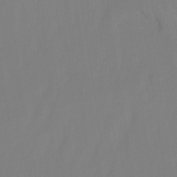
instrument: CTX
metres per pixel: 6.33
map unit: Nhu
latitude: -8.6140
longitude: -79.8773
